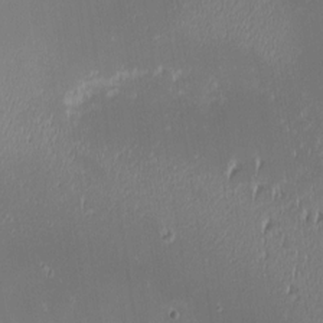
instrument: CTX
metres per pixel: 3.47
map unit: eHh
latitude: -5.1242
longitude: -86.0822
